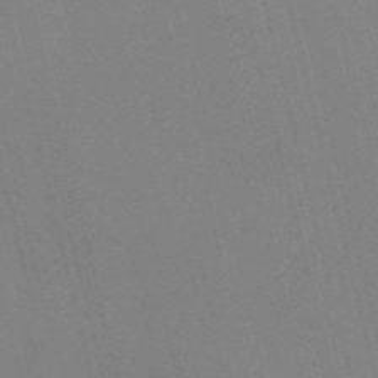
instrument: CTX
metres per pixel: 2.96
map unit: Nve
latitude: -57.8422
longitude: 62.1039
